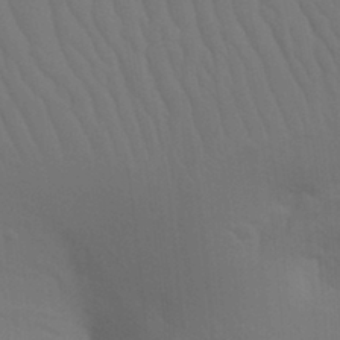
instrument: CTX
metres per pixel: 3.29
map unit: Nhu
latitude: 21.8017
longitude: -73.8395
